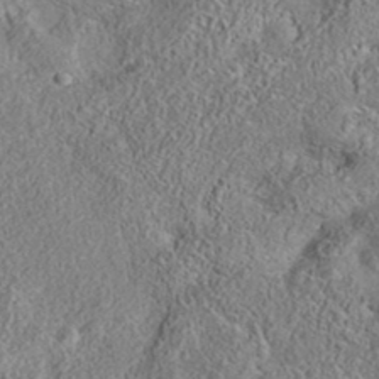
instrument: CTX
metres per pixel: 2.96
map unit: eAb
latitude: 35.9339
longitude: 108.8975
